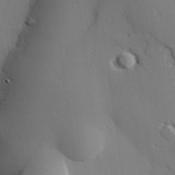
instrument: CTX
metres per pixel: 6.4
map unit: lAvf
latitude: 26.9514
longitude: -108.9891
